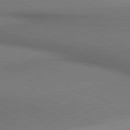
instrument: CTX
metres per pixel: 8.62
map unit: lApd
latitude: 80.4601
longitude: 156.2928
